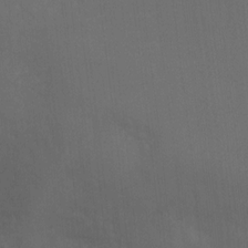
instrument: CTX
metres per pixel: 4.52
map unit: Nhu
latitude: -9.0108
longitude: -43.1781
